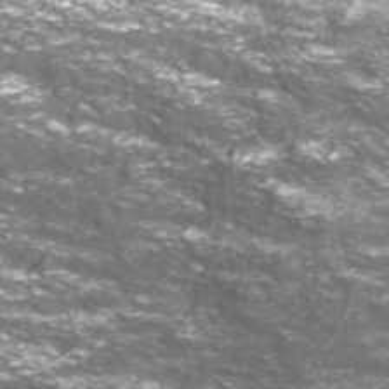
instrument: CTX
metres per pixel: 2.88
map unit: Nve
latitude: -58.7085
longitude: 57.3132
